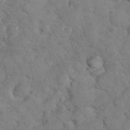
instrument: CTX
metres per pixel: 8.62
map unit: eHh
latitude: 36.5735
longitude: -64.3278
